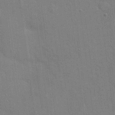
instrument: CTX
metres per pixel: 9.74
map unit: Hto
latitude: 21.1026
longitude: -54.1578
